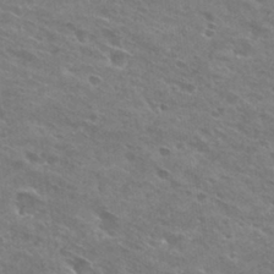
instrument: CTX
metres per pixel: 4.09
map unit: Hto
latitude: 29.9339
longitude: -44.5546
